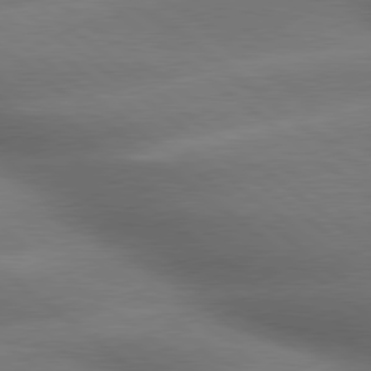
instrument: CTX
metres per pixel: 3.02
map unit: lApd
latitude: 79.4994
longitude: -118.3656
